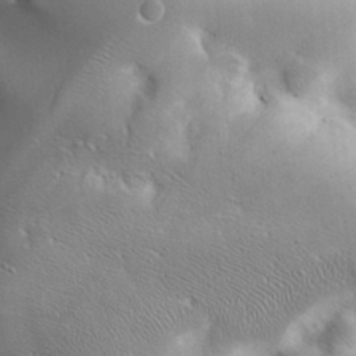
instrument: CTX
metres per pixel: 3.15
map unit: Aa
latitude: 32.7057
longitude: -141.4048
